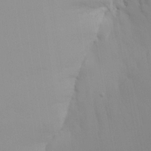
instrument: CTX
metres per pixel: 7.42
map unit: Aa
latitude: 26.1956
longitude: -131.2537
